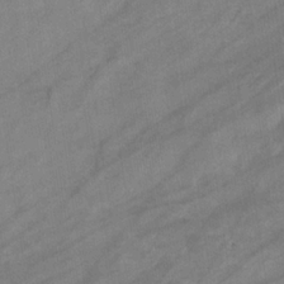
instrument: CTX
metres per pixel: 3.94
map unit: eHb
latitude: -33.5022
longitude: 71.5777
